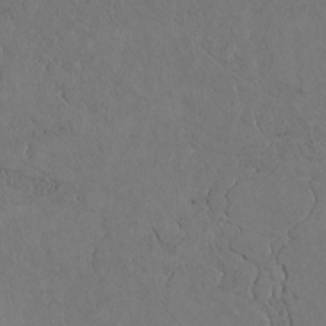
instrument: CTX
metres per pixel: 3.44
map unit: Htu
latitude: 2.5357
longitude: 148.3496
